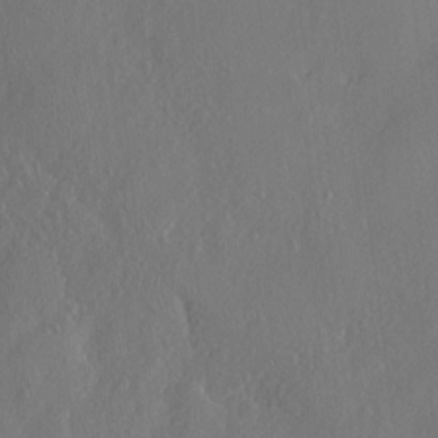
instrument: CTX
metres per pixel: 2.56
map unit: Nve
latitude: -8.3495
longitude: 175.6910
